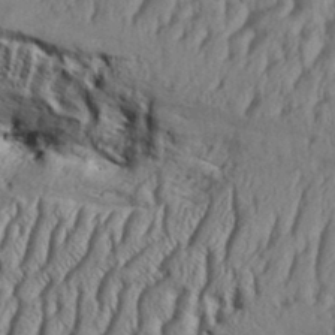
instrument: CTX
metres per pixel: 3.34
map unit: Aa
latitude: 33.2348
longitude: -136.5546
